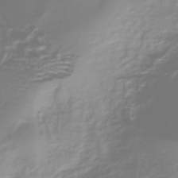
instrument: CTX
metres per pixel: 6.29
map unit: Nhe
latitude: -45.6344
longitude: 153.8233
